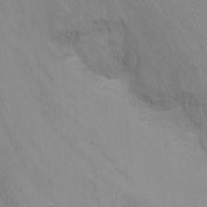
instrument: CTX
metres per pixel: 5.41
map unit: Nhu
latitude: -11.8989
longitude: -34.9135
